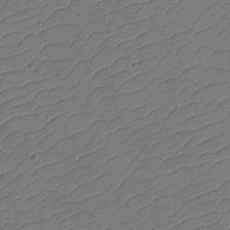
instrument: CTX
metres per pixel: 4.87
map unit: eHh
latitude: -2.4440
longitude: -74.1389
